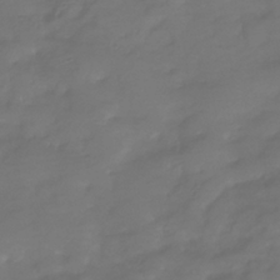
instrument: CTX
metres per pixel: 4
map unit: eHb
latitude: -34.3684
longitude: 80.5196
